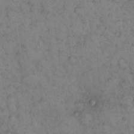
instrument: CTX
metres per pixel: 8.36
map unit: eHh
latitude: 15.4805
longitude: -64.3278
